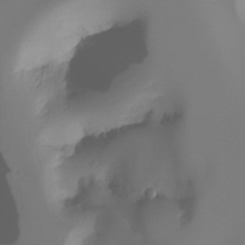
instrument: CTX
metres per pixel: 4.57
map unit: Ht
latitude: -17.2187
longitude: -46.7813
